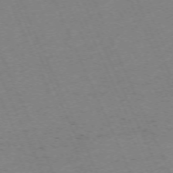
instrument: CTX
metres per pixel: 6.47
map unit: Hpe
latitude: -70.9542
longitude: 12.3306
